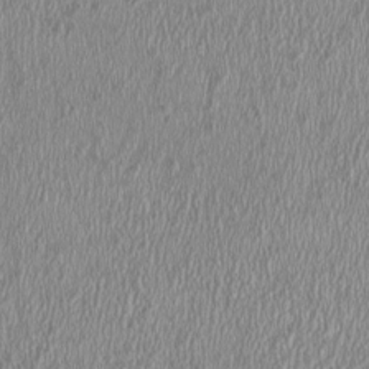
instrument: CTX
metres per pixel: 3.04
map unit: HNhu
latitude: -0.8975
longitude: 1.5966
